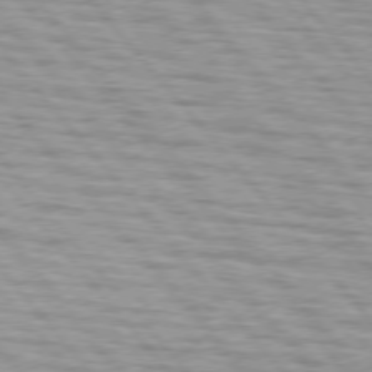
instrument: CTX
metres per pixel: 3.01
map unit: lApd
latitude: 75.6694
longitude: -82.3656
